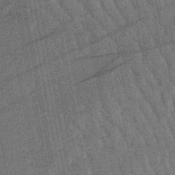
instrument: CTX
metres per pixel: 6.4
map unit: lHb
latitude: -47.7666
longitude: 75.7478
